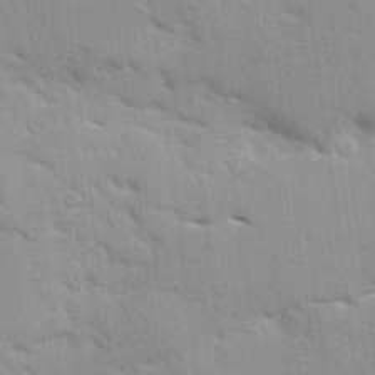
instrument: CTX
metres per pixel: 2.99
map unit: Ave
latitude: 10.0822
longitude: -102.8947
